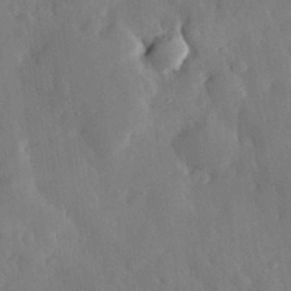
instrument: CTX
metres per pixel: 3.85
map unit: eHh
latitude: 30.3279
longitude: -78.3845
